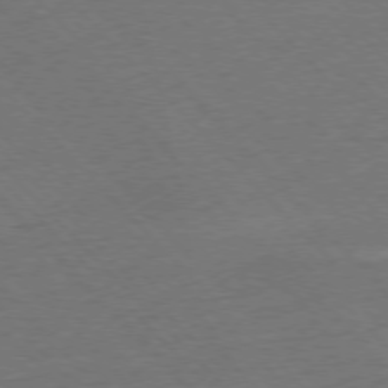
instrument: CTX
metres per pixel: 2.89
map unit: Ap
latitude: -77.2565
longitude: -86.1767
